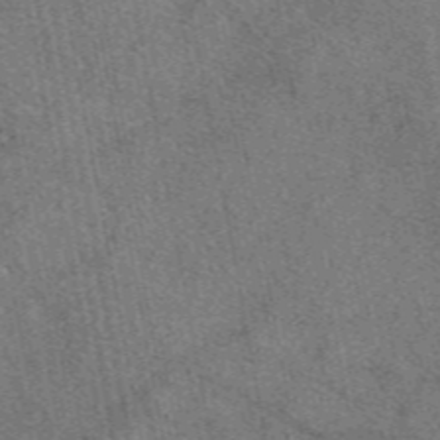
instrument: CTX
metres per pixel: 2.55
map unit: eAb
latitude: 48.5924
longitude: 111.9745
